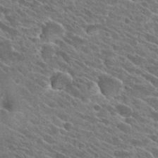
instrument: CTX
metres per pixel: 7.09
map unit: Hto
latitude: 25.8205
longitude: -40.9513
